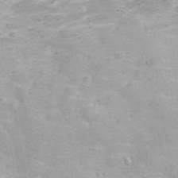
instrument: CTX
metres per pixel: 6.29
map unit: Nhu
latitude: 24.2522
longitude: -61.6694
